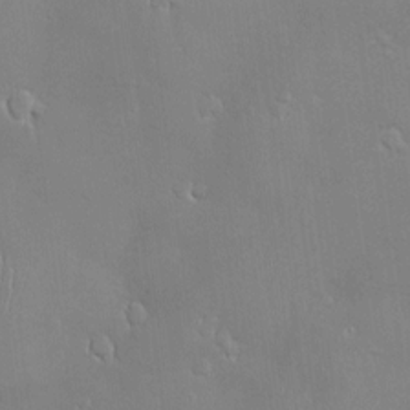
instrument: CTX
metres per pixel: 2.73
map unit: Hve
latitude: -10.9542
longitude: 174.1038
